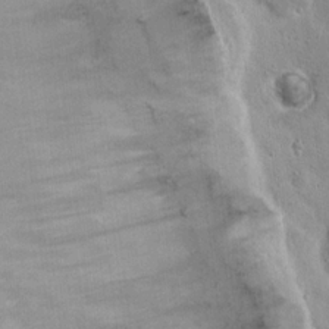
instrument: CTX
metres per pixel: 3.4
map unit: Hto
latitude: 16.2523
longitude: -37.7450
